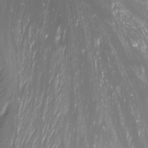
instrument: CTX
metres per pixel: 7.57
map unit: Nhu
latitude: -7.5588
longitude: -71.0080
